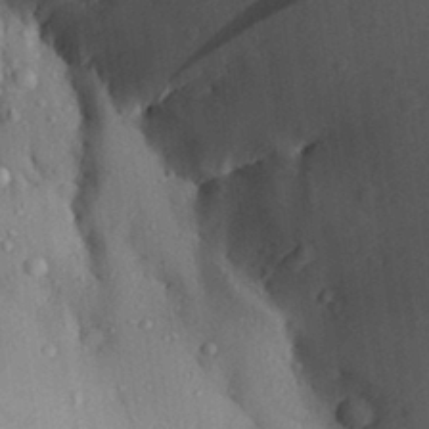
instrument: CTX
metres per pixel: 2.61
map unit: Aa
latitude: 29.3481
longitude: -131.3104
